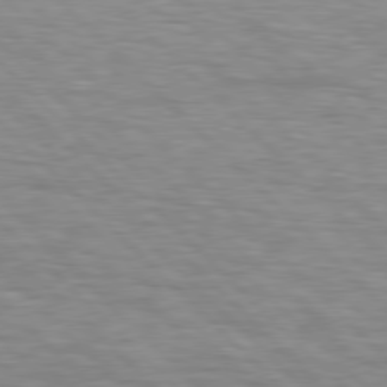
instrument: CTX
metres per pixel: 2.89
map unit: Hpe
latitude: 77.6316
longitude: -154.7435
